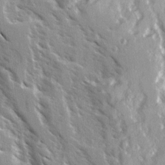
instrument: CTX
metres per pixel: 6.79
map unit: Ave
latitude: 16.0822
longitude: -130.4601
